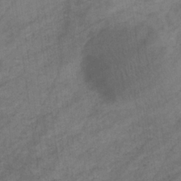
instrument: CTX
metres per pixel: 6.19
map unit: eHb
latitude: -32.9542
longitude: 71.5399
